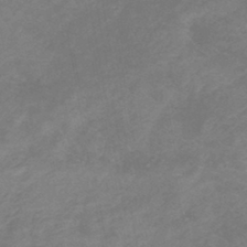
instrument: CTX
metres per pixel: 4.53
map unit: lHb
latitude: -41.2565
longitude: 77.0675
